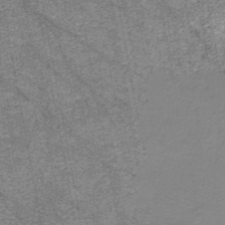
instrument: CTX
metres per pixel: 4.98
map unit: HNb
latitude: -45.3699
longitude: 53.3131
